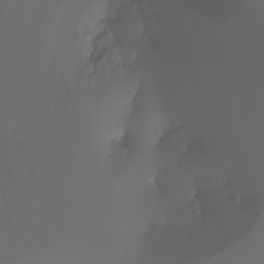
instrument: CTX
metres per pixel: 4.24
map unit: Ht
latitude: -16.4818
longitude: -49.1214
